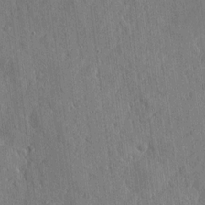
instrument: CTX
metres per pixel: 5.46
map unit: eHh
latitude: 4.0822
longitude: -73.3104
